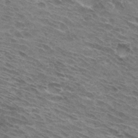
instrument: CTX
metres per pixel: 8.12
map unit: Hto
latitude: 31.6127
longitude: -45.1781
